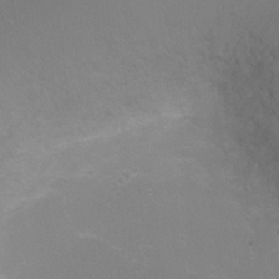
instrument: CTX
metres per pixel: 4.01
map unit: Ht
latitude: -6.1605
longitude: -28.4601
